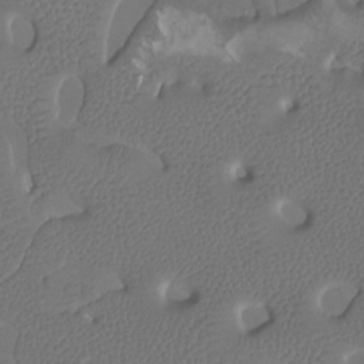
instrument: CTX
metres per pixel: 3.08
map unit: Htu
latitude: -12.7841
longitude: -71.4804
